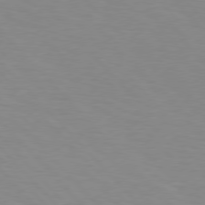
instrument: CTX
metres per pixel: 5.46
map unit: Hpe
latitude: 76.7246
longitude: -160.0444
